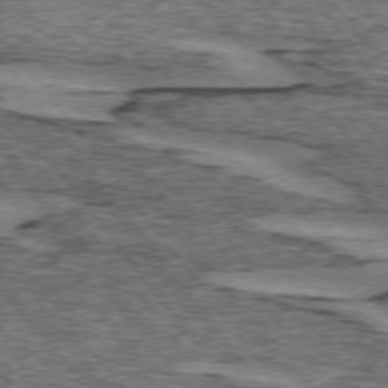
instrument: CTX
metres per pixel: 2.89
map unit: lApd
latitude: 74.4223
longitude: -76.4034
